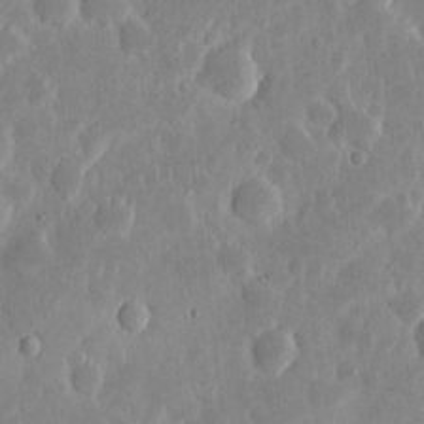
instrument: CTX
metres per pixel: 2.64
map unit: eHh
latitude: 5.9528
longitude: -70.3278
